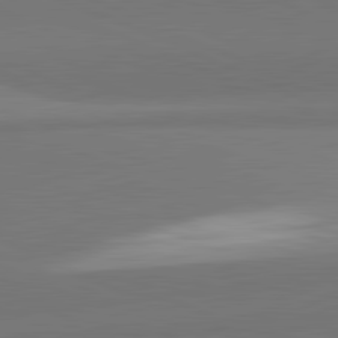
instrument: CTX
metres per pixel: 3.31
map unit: lApd
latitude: 82.0633
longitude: 150.9731
